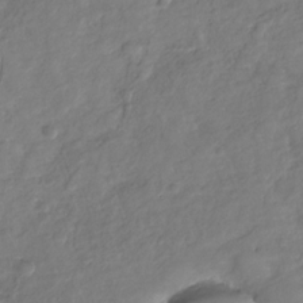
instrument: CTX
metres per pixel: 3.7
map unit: Nhu
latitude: -31.4265
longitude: -61.6694
